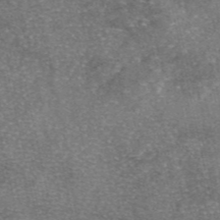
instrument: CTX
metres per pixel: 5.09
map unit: eAb
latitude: 46.6869
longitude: 105.2943
